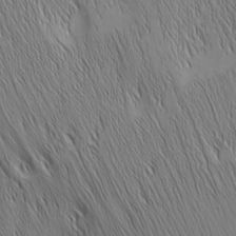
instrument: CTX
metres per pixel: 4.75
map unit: Nhu
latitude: -5.9745
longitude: -151.7449
